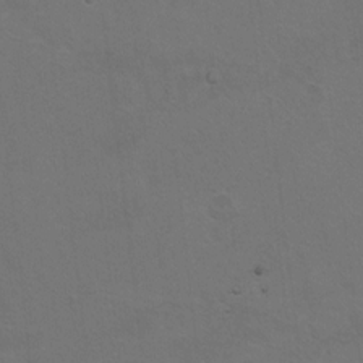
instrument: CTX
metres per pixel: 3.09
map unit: Hto
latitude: 8.9703
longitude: -35.4237
